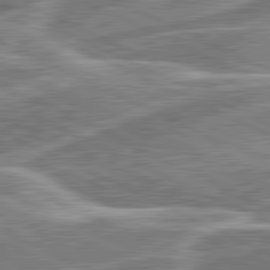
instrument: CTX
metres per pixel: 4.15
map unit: lApd
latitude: 81.4048
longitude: 127.8233
